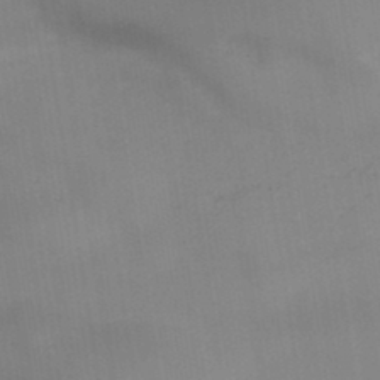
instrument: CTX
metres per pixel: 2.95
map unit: HNb
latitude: -45.1431
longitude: -45.4804
